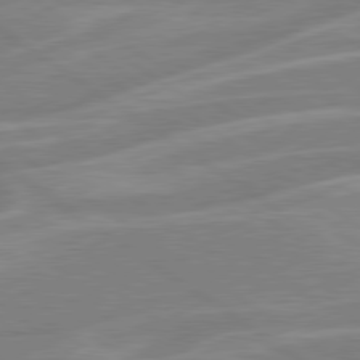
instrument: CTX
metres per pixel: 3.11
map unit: lApd
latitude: 79.3104
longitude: -122.3656
